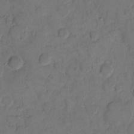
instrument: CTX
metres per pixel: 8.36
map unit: eHh
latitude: 12.5546
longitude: -65.9339
